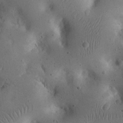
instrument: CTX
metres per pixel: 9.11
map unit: eHh
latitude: 24.0822
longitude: -67.3670
